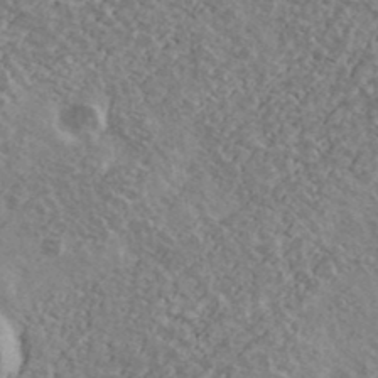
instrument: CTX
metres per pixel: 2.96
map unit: Ave
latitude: 39.6316
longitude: -110.2145
